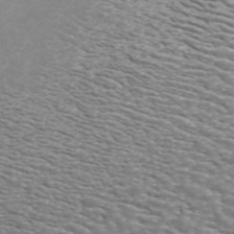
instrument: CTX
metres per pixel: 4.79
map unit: ANa
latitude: 44.4223
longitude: 28.9353
